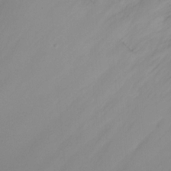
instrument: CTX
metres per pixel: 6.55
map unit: Nhu
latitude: -14.7652
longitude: -26.5357
